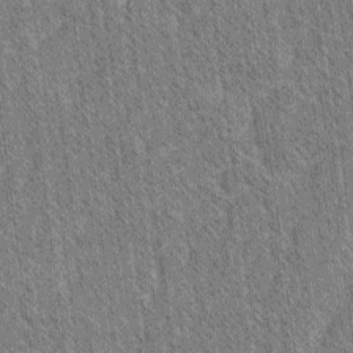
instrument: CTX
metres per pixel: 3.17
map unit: lAvf
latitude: -2.2172
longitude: -114.9513
